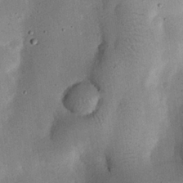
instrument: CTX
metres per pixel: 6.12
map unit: eHh
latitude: 24.2711
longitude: -71.2726
